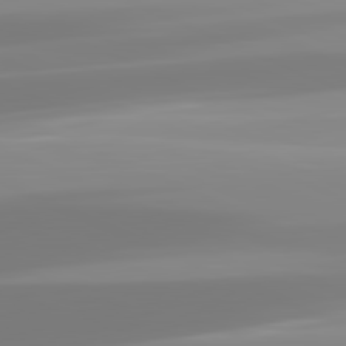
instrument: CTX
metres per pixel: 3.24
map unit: lApd
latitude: 81.7639
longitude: -148.9892
